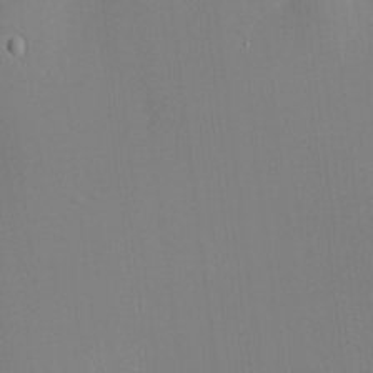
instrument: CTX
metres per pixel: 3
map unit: HNhu
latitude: 9.6883
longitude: 10.3306
